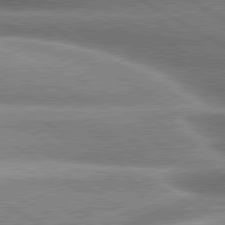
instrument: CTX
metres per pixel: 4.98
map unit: lApd
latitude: 80.4601
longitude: -137.3104
